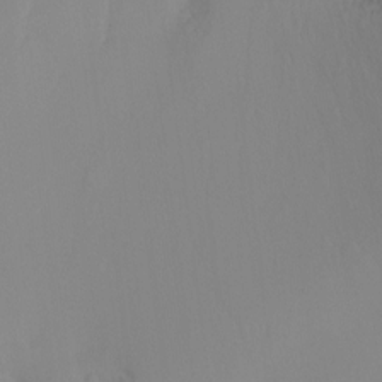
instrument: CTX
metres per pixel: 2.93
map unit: Ht
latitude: -8.5574
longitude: -32.1389
